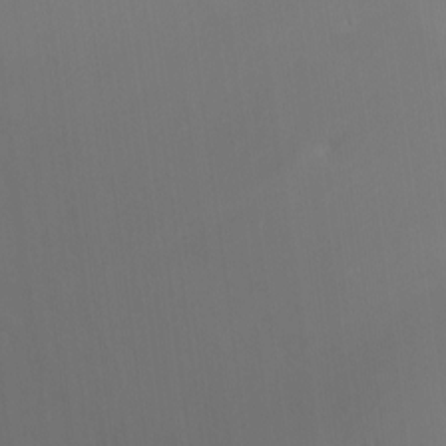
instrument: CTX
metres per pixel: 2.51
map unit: Ht
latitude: -4.0094
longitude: -60.5545
